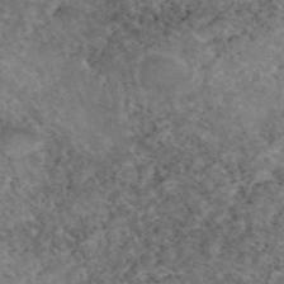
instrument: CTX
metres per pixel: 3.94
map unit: eAb
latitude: 47.6883
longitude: 113.6722
